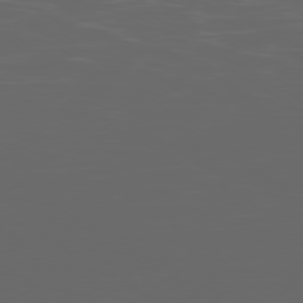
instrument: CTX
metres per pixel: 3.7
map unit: Ap
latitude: -78.9163
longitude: -74.9325
